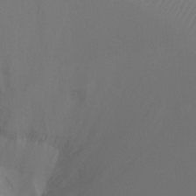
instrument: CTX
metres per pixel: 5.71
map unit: Ht
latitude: -9.1053
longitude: -33.3860
